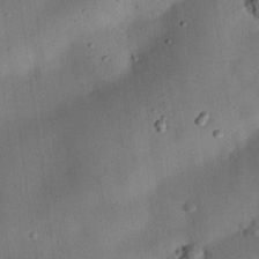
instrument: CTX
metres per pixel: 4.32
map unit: eHh
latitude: 25.7071
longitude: -69.4238
